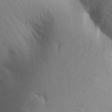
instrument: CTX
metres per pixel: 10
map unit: Aa
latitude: 27.5560
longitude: -148.4979
